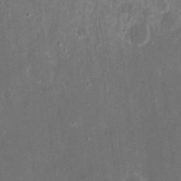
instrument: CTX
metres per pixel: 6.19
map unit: eHh
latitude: 17.0458
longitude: -73.0459
